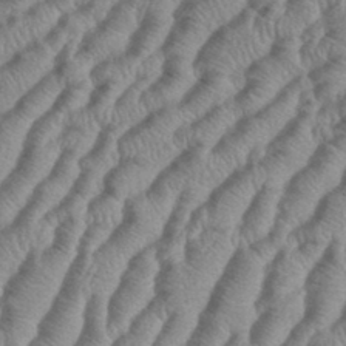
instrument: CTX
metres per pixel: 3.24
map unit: eHh
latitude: 37.1403
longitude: -136.4979
